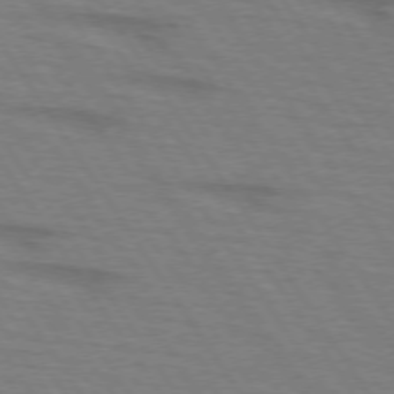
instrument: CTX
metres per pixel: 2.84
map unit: lApd
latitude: 73.4427
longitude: -72.9892
